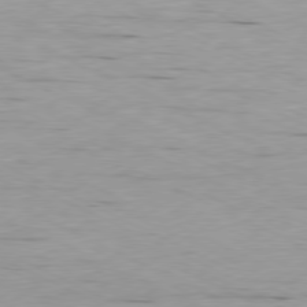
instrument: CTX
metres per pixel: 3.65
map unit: Ap
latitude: -80.2362
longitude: -67.1403
